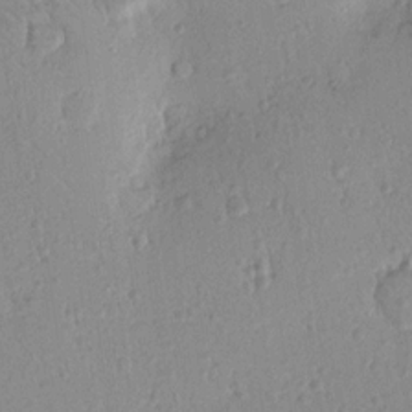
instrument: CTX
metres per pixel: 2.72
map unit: Nhu
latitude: 15.7261
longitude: -78.8002
